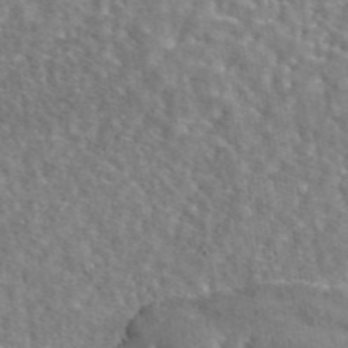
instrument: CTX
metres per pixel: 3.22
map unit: eAb
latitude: 45.2915
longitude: 106.1228
